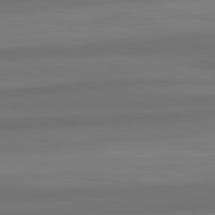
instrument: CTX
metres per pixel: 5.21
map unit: lApd
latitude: 82.5734
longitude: 176.0661
